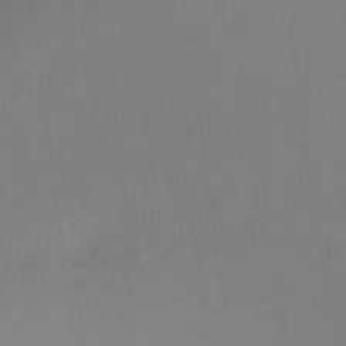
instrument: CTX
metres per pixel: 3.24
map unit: Ht
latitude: -8.3873
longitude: -37.9339
